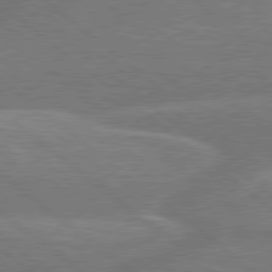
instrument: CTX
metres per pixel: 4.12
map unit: Hpe
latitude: 78.9514
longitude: -152.9325
